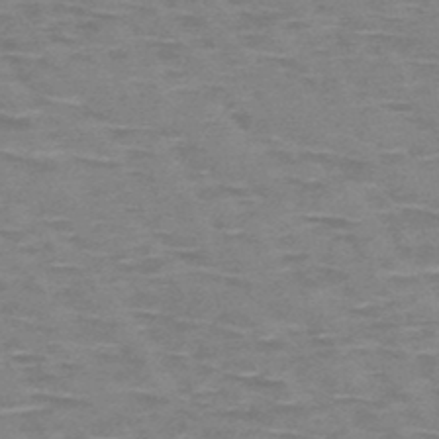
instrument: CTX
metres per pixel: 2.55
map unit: HNb
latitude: -48.5574
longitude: -48.8947
